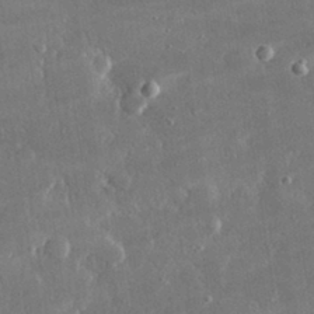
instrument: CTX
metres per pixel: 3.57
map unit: lHvf
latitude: 30.5735
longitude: -92.8569
